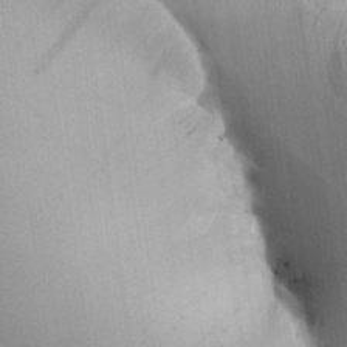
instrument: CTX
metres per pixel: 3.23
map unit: Aa
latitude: 25.4615
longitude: -137.0837
